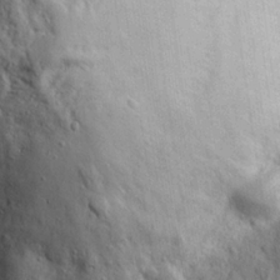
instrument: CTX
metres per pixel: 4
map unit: eHh
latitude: 26.6491
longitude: -77.9528
